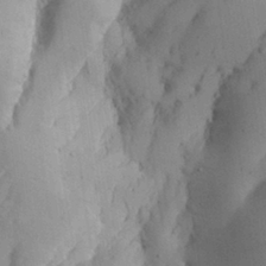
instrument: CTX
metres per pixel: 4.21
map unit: Aa
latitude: 27.8017
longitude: -129.1025
